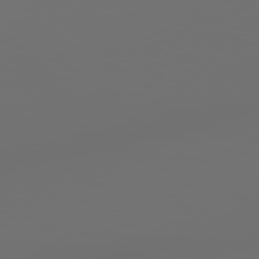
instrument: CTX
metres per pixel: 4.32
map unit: Hpe
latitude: 78.5546
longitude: 177.1431
